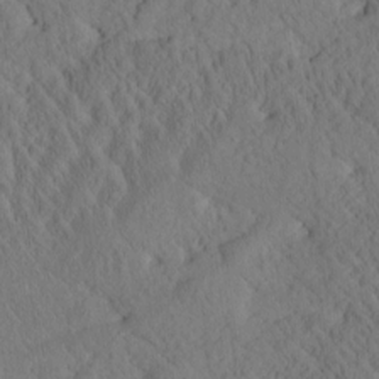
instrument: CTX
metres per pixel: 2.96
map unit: Htu
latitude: 0.6112
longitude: 175.9556
